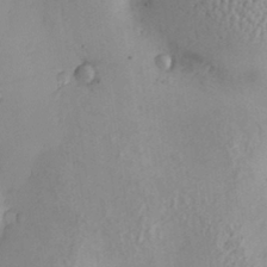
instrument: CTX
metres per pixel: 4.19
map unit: Nve
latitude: -8.8408
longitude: 174.7274
